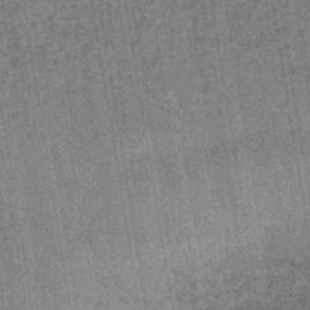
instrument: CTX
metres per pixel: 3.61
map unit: lHb
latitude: -39.7289
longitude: 60.3495
